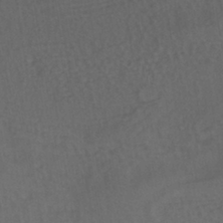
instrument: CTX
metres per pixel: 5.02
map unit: HNhu
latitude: -41.2376
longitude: 101.8044
